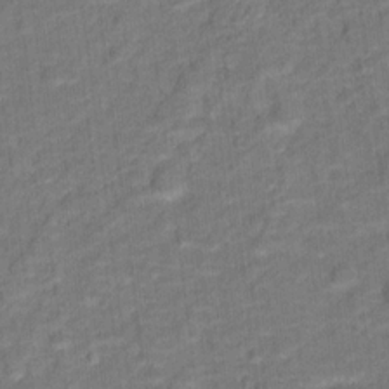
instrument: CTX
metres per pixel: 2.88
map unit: Hto
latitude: 15.3104
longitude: -39.6127
